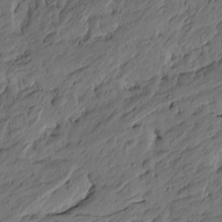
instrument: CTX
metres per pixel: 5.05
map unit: Htu
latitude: -6.4818
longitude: -179.3104
